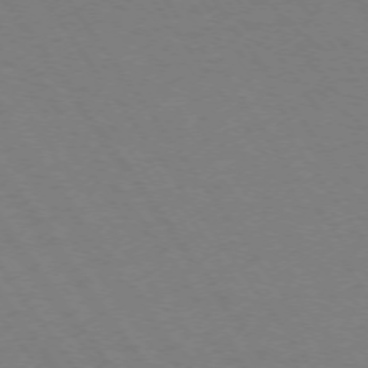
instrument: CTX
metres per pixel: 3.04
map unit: Ap
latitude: -74.2362
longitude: -70.4412
